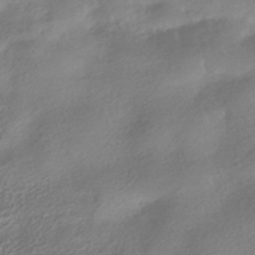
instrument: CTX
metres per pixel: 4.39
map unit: HNhu
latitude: -41.0864
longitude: 91.9556
